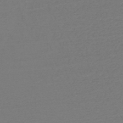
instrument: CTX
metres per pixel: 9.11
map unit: HNb
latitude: -49.8045
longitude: -43.7072
